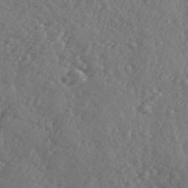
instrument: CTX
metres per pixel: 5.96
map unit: Ave
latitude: -9.5021
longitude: -118.8569
